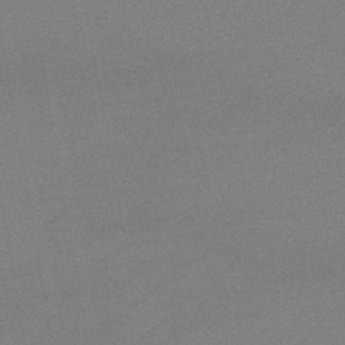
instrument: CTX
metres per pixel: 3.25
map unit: lHb
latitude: -44.6896
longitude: 64.1795
